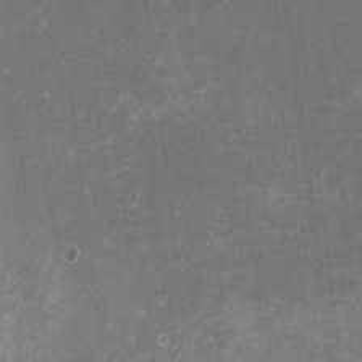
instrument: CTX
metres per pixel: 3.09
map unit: HNhu
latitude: -3.3887
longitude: -3.9528
